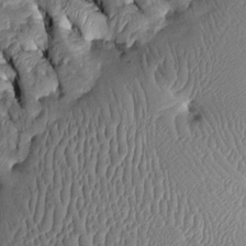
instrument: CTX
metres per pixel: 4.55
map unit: Htu
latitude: -0.7841
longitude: 149.5399
